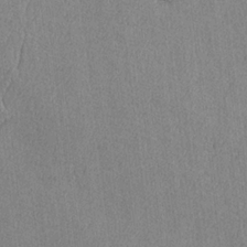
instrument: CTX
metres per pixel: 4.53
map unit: lAvf
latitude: -6.0850
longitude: -114.3089
